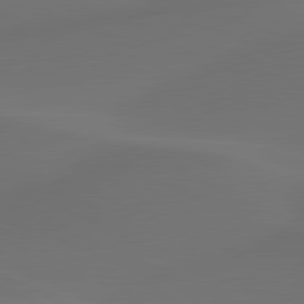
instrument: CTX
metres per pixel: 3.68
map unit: lApd
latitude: 80.3845
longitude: -83.4237
